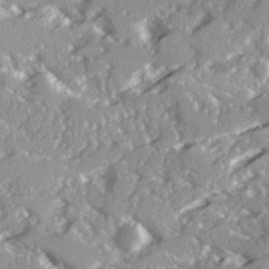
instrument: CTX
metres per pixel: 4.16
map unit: Ave
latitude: 16.3467
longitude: -130.1578
